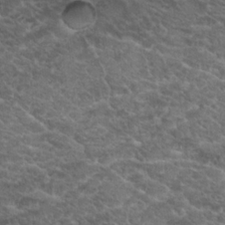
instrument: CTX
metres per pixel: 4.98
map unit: Hto
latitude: 19.1214
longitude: -36.1011
